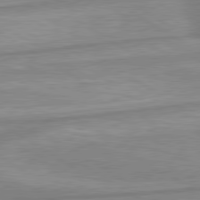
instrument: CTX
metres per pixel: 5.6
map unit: lApd
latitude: 80.1956
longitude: -172.0822
